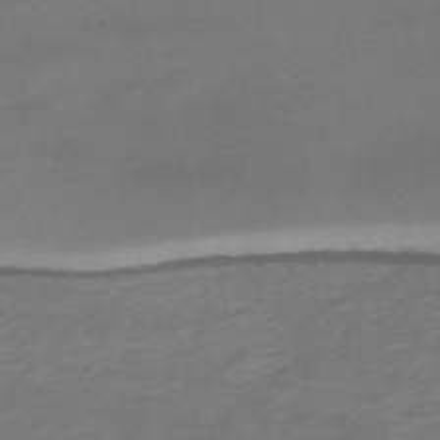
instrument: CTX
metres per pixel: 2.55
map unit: eHh
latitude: -62.8219
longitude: 53.3509
